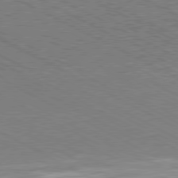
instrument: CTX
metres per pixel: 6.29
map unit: Hpe
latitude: -81.0487
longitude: 21.2942
